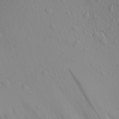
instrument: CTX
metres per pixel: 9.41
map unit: Aa
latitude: 23.7261
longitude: -146.0633
